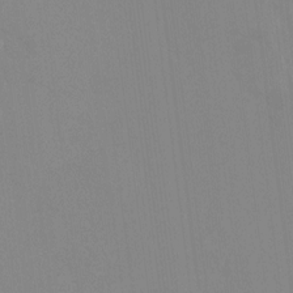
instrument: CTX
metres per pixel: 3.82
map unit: HNhu
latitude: 7.1214
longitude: 2.1605
